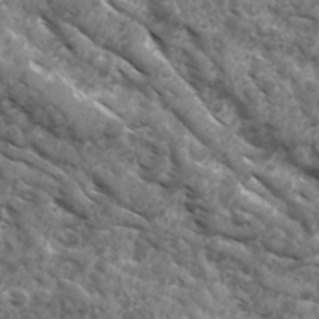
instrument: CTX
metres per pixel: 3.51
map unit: Ave
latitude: 17.4993
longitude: -132.0822
